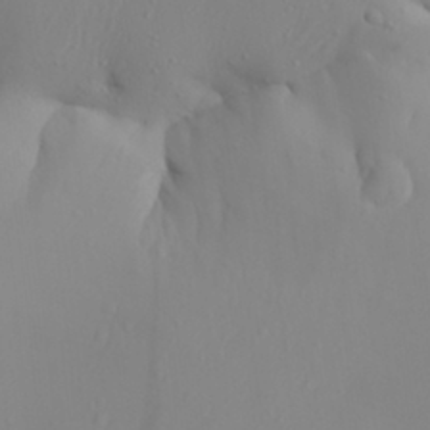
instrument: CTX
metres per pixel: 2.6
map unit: Aa
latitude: 29.9528
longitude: -132.7246
